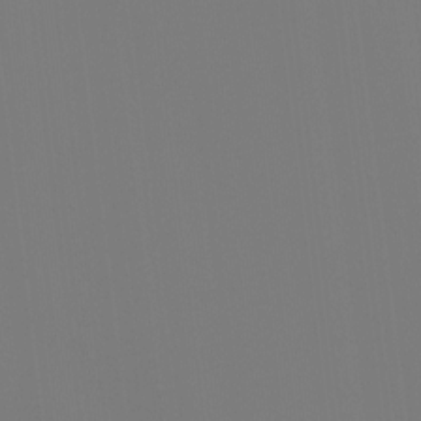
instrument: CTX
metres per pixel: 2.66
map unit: Hto
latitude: -8.6707
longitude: -46.4601
